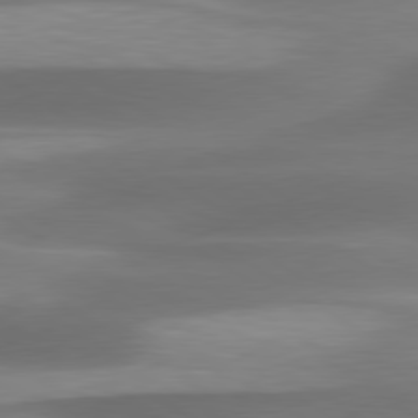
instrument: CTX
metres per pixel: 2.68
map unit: lApd
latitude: 79.9339
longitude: -87.0647
